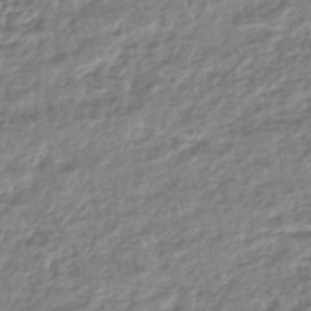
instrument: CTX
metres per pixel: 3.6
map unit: HNhu
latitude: -44.6707
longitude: 99.6533
